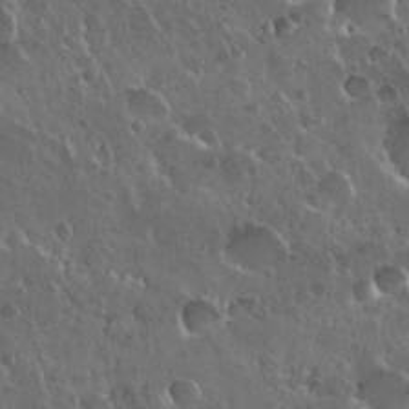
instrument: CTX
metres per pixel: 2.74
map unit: Nhu
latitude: 30.3468
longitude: -56.0255
